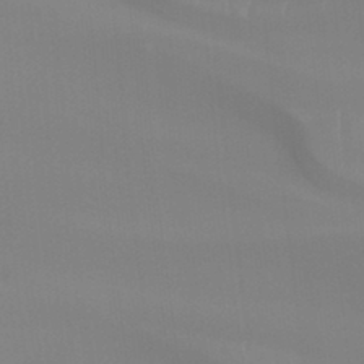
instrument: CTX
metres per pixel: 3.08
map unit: Ht
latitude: -14.8786
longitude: -55.7072
